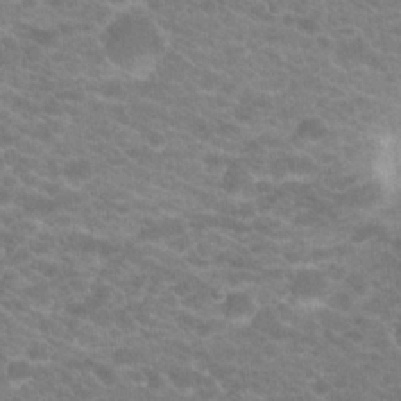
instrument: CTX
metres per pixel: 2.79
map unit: Hto
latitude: 20.0255
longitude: -38.0255
